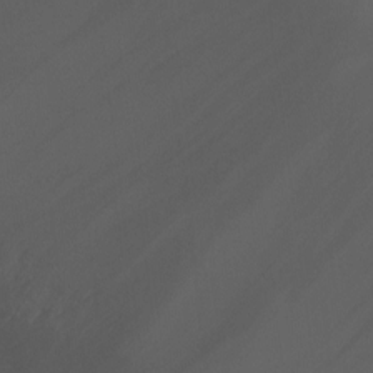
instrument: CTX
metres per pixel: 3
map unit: Ht
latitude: -2.0849
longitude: -18.3845
